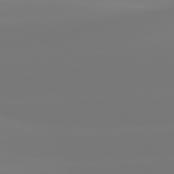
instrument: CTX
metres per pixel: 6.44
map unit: lApd
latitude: 81.6694
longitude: -149.9150
